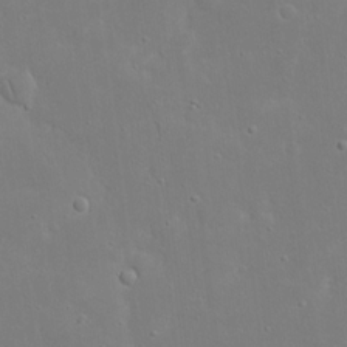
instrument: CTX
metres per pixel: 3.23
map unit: eHh
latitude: 16.8002
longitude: -71.6694
